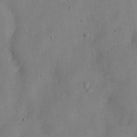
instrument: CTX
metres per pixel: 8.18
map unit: Nve
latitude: -24.3306
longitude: 107.2943
